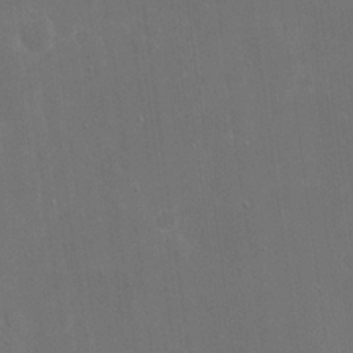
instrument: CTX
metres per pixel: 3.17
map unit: eHh
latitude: 19.8583
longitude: -67.5560
